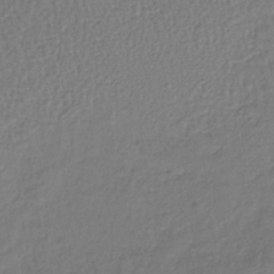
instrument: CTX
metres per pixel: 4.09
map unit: lHb
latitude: -38.7274
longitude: 61.9178
